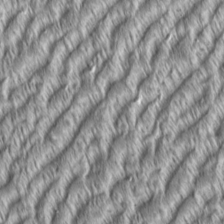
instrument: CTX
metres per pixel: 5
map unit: Aa
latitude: 8.0255
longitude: -132.0633
